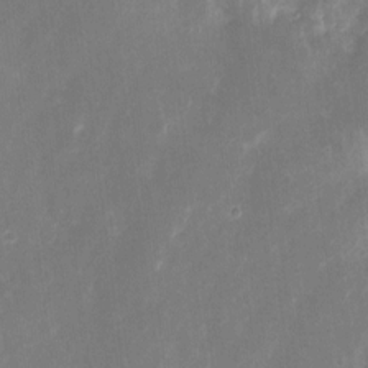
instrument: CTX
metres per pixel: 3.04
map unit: eHh
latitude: 8.6491
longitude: -71.1592
